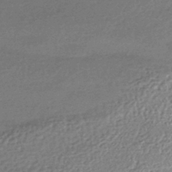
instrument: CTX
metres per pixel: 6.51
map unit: HNhu
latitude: -43.5588
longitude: 93.5588
